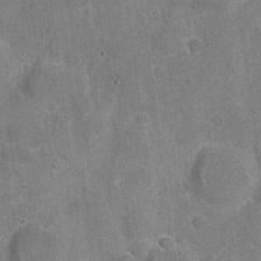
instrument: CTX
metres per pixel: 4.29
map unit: Nhu
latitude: -17.5211
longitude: -56.1577
